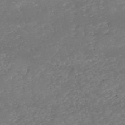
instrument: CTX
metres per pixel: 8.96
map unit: eHh
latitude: -54.4062
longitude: -90.4601
